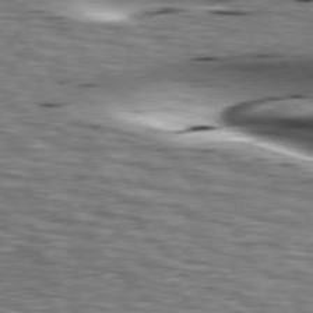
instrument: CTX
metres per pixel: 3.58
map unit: lApd
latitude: 76.5168
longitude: -60.9891
